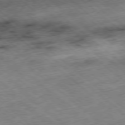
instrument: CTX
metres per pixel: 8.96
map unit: Ap
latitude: -78.8408
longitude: -49.1592
